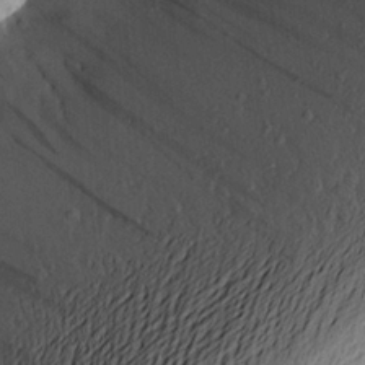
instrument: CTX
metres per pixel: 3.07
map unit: Aa
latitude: 22.6868
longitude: -149.5938
